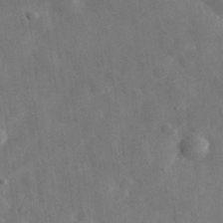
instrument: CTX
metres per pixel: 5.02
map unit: eHh
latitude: 31.0837
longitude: -77.6316
